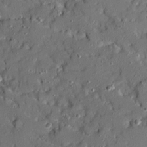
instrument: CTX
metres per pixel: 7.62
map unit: Ave
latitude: 19.1592
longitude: -128.8569
